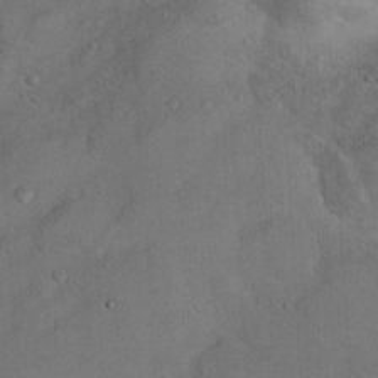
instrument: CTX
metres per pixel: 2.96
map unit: Nhu
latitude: 12.9703
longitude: -26.9892
